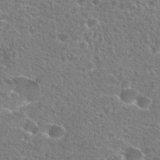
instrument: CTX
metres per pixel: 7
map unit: Hto
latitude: 25.5182
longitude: -46.0633
